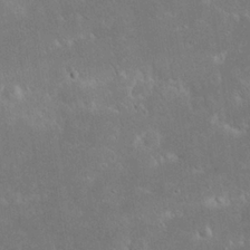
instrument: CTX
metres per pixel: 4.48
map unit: Nhu
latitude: 23.5938
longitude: -71.8772
